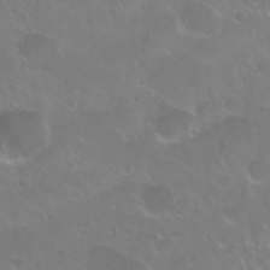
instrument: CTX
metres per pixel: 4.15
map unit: Nhu
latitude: 28.2522
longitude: -61.3104
